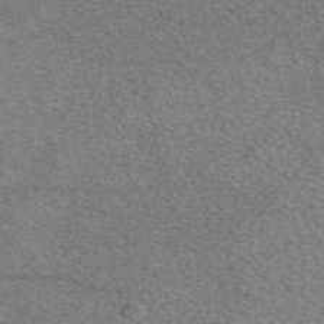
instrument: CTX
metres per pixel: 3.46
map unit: eAb
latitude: 48.7813
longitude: 107.5022
